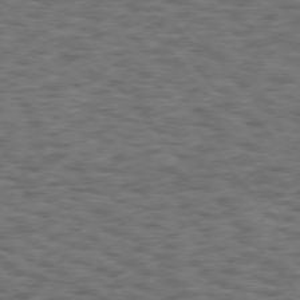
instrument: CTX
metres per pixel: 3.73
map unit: Hpe
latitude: 75.2726
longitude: -135.6316
